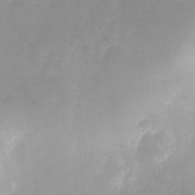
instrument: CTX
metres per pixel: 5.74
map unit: Nhu
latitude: -24.1795
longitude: -70.2522
